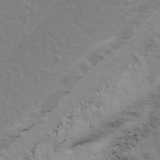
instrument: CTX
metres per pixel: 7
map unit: Ave
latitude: 18.5168
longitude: -133.7072
